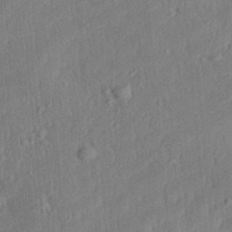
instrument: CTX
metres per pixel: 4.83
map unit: Aa
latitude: 28.3278
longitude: -138.4034
